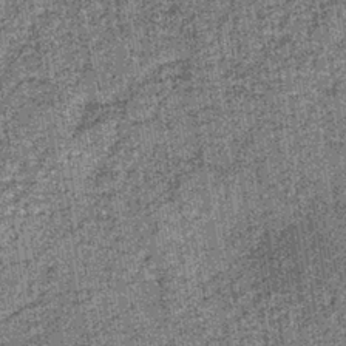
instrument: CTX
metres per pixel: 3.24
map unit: lHb
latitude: -38.2361
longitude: 64.7463
